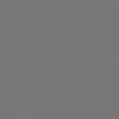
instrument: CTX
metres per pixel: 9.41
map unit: Hpe
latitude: 76.2900
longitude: -134.8380
